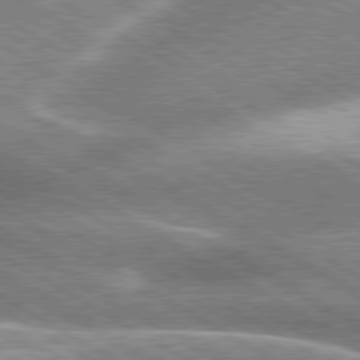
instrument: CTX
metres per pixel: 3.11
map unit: lApd
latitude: 80.0444
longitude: -120.9325
